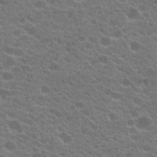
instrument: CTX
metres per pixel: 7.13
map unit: Hto
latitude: 20.3656
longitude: -36.0633
